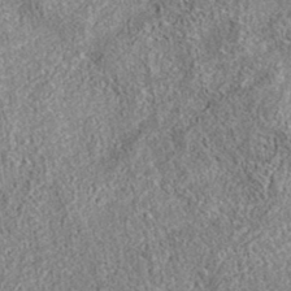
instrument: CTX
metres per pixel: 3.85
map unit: eAb
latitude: 35.8583
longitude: 113.7100
